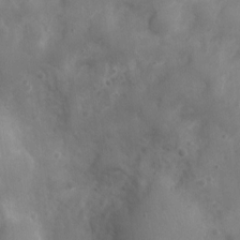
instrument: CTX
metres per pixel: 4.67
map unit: Nhu
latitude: 5.6316
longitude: -17.5560
